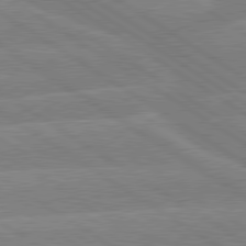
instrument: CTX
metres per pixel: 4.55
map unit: lApd
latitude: 79.6883
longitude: -132.7246
